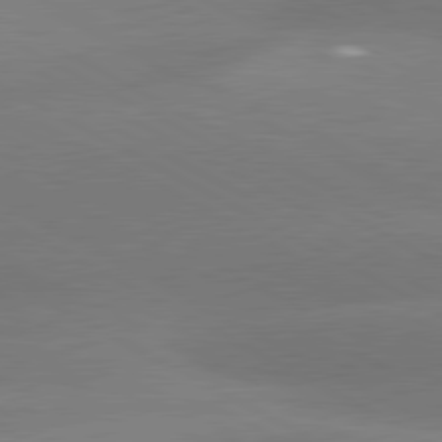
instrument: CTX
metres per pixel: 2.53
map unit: lApd
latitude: 80.5924
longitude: -150.5734
